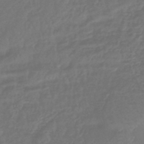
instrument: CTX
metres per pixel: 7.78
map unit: lHb
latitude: -43.7477
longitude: 81.2754
